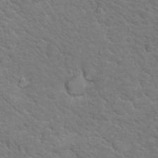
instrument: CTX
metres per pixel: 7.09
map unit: Nhu
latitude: 17.1781
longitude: -33.2726
